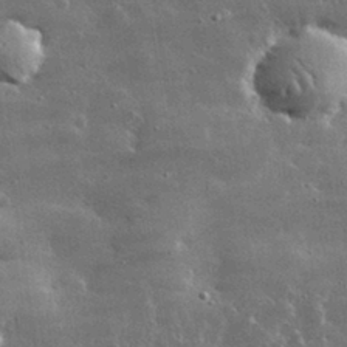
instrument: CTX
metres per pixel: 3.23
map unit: lHvf
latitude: 32.4034
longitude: -90.7246
